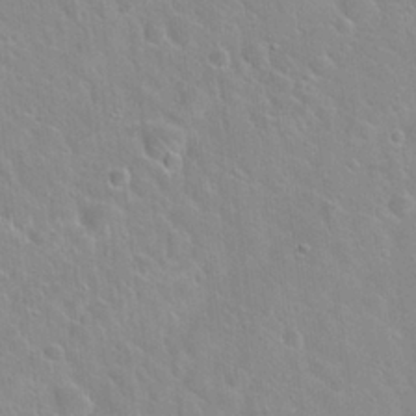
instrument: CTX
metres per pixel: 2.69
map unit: Hto
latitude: 22.1578
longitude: -52.2712
